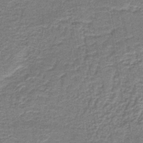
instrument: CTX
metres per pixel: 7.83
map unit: HNb
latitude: -39.0676
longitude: 50.9542
